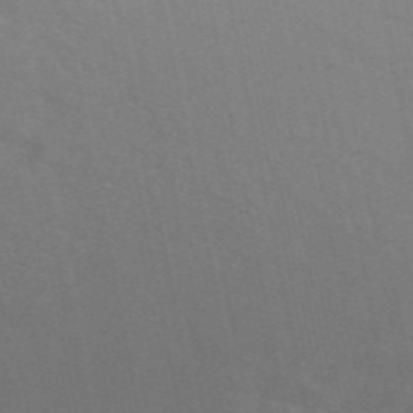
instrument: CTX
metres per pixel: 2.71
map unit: ANa
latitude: 48.7813
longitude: -73.6505
